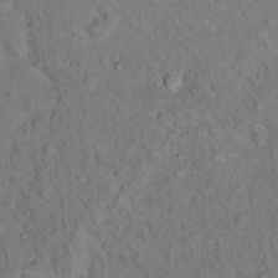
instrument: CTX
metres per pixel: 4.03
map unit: Ht
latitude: 15.2726
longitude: -37.6316
